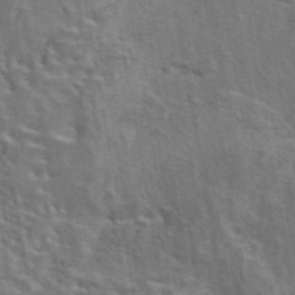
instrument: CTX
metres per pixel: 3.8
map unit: eAb
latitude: 43.8772
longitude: 113.6155
